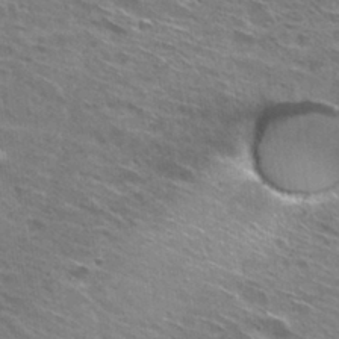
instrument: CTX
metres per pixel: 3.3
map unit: Hto
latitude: 28.3656
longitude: -44.5168
